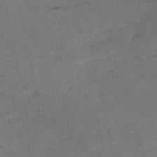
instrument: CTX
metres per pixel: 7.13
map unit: HNb
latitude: -53.6532
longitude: -39.8394
